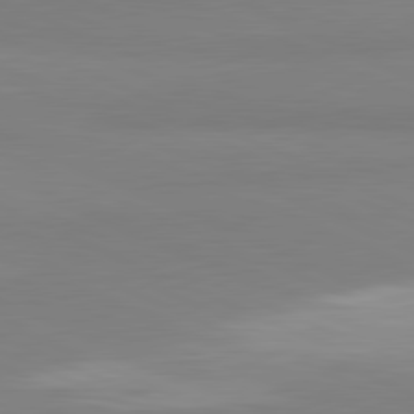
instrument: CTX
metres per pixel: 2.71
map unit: lApd
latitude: 81.6694
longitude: 177.8233
